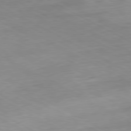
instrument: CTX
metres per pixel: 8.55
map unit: Ap
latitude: -80.7463
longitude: -92.8758
